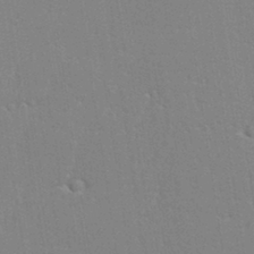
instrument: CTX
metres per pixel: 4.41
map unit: eHh
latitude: 34.0822
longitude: -132.4979
